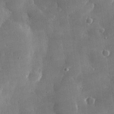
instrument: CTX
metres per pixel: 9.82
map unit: lHvf
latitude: 30.9325
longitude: -93.1781
